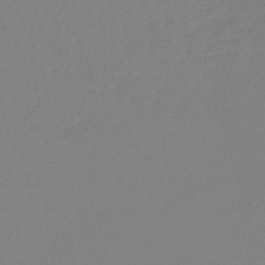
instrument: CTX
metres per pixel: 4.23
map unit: lHb
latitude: -44.6141
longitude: 75.2943
